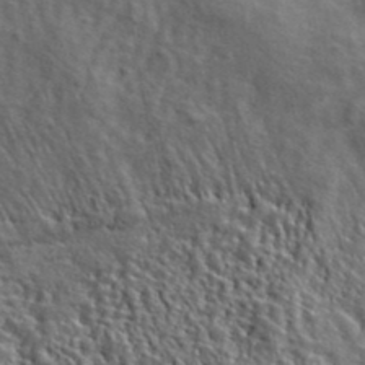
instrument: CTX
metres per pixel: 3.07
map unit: lHvf
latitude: 40.5734
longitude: -86.8002
